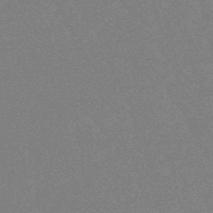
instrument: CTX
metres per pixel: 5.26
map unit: lHb
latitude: -48.9731
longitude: 82.5574
